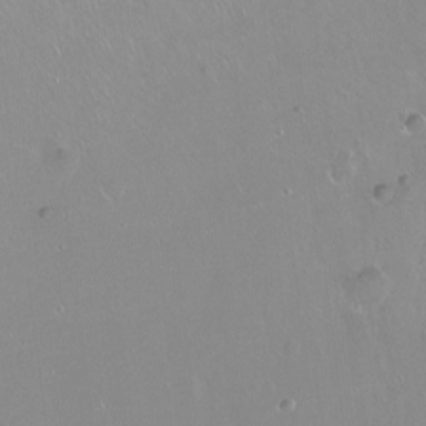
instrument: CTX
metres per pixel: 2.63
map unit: Ht
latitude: -14.4062
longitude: -42.8002
